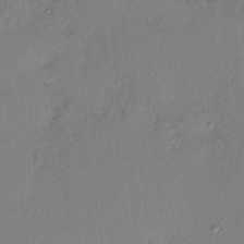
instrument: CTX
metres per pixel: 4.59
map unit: HNhu
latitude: 6.9703
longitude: 0.0094
